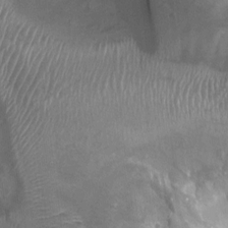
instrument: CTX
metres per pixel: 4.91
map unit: Ht
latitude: 3.8016
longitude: -19.7071
